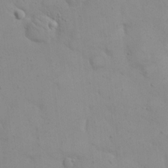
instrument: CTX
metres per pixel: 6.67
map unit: eHh
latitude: 20.2901
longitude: -61.6127
